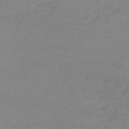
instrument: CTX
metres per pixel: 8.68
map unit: eHb
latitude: -33.2943
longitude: 71.3321
